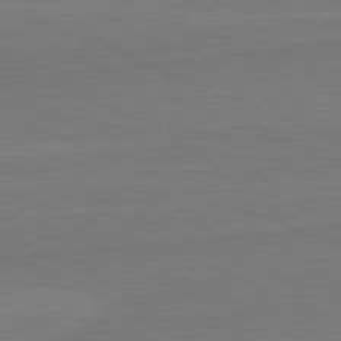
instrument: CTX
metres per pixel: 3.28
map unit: lApd
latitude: 82.2900
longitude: 166.6896
